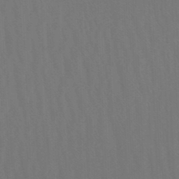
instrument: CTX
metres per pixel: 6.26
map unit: lHb
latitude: -47.7855
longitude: 64.0472
